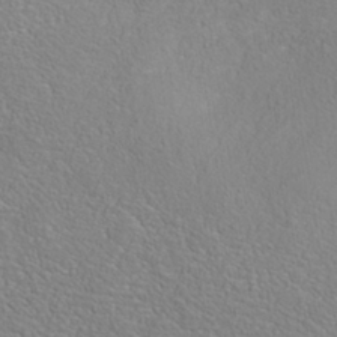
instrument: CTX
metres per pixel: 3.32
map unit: Nhe
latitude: -38.3495
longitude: 139.1053
